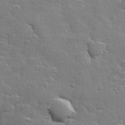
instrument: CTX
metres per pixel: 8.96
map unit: Hve
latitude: 25.4993
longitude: 148.6141
